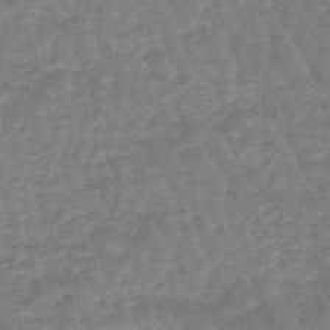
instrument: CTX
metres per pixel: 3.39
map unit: eHb
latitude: -45.7856
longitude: 80.1228
